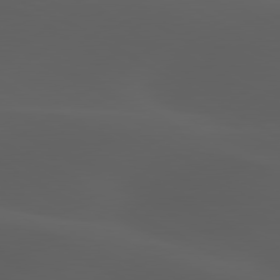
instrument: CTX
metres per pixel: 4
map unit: lApd
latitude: 80.0822
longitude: -89.5560
